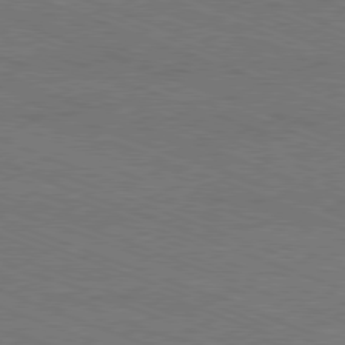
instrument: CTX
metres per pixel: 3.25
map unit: Ap
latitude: -81.0676
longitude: -74.3656
